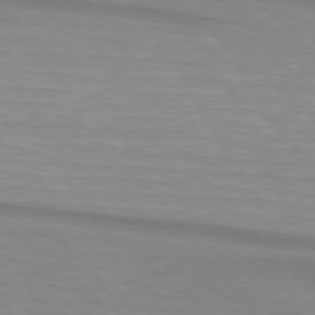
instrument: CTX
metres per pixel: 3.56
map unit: lApd
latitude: 74.0444
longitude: -65.8394
